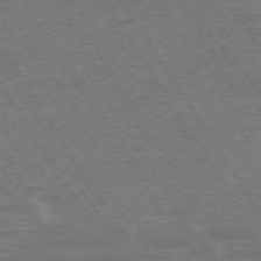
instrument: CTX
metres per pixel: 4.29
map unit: Hpe
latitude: -73.1998
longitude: 5.7288
